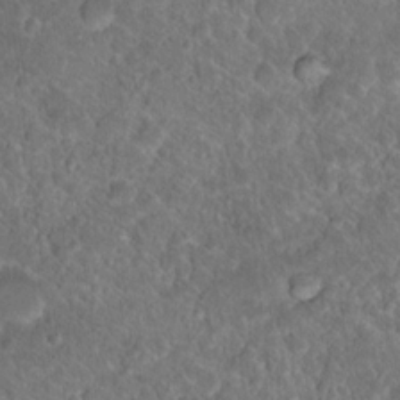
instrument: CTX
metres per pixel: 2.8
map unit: Hto
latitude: 17.4237
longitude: -37.2348
